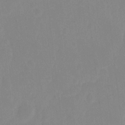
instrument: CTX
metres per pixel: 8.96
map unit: Hto
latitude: -7.1998
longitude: -38.1578
